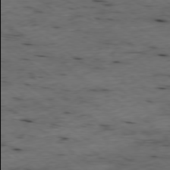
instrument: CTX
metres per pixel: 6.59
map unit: Ap
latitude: -78.6707
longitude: -89.9906
